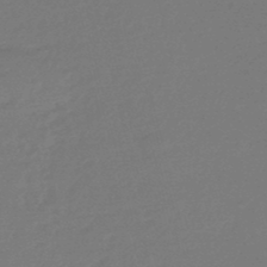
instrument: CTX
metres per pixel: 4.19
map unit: eHb
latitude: -47.2565
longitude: 87.0109
